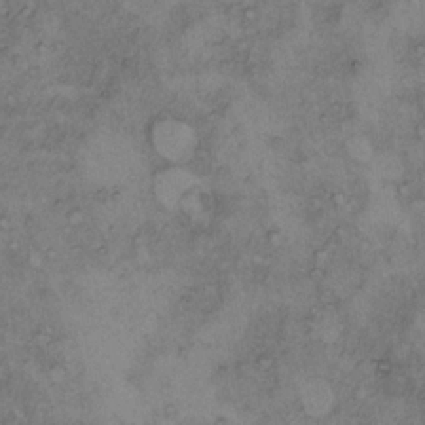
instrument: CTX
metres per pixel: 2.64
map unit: Hto
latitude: 8.2712
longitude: -59.9717
